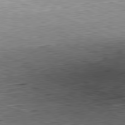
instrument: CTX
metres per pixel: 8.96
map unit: Hpe
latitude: -82.2172
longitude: 14.0283
